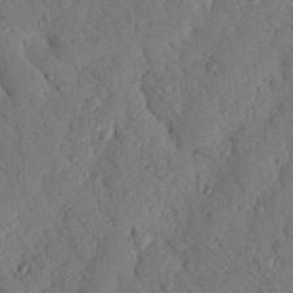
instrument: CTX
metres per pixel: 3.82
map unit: Nhu
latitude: 19.4426
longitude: -77.7449
